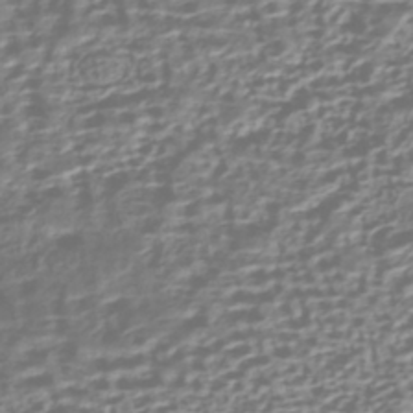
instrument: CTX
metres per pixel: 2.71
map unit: HNhu
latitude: -43.2942
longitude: 106.3118
